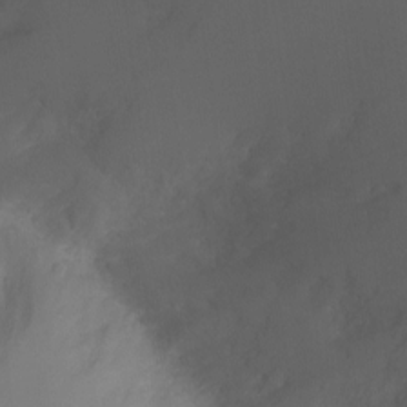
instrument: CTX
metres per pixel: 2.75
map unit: Ht
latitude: -2.7463
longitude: -28.3089
